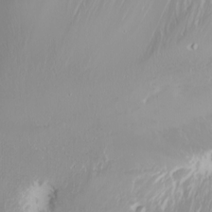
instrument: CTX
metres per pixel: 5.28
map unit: Nhu
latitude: -4.9730
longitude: -87.7072
